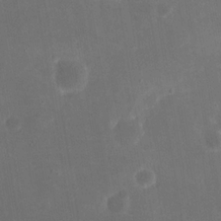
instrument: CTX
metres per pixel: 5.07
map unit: eHh
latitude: 20.1767
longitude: -67.4804
